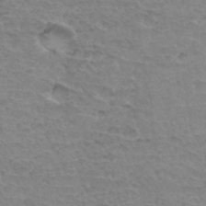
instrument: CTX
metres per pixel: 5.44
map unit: Hto
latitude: 34.3278
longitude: -45.7827
